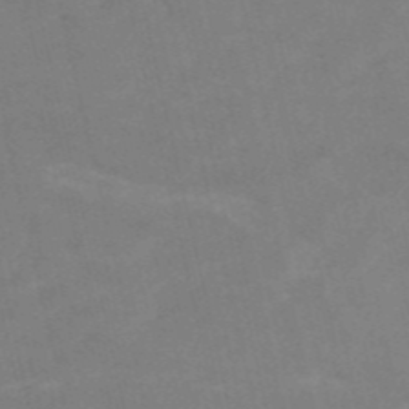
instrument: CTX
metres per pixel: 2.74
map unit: HNb
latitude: -54.0850
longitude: -47.8584
